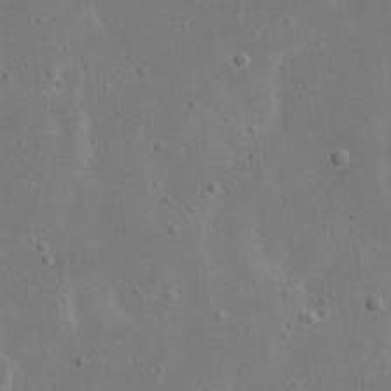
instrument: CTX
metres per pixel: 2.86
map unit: eHh
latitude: 17.0081
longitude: -71.9906
